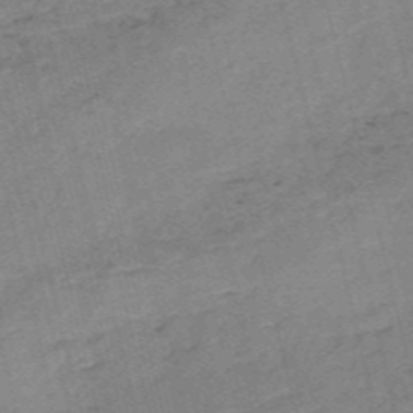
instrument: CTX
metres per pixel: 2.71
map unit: HNb
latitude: -54.5385
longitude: -46.6869
